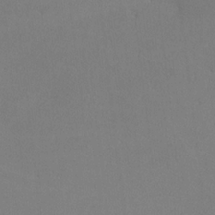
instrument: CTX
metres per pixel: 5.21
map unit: lHvf
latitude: -13.0487
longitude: -101.9528
